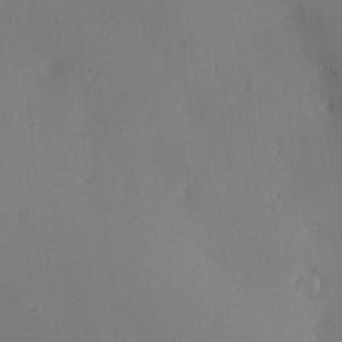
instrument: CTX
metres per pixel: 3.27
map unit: Nve
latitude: -8.0283
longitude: 173.5966
